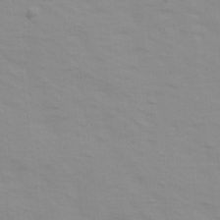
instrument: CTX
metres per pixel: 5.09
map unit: Ave
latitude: 14.1767
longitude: -103.8205
